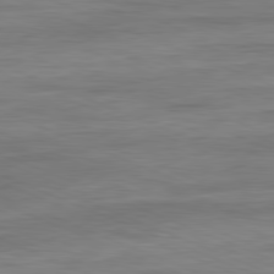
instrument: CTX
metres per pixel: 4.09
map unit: Ap
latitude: -81.9178
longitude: -74.1767
